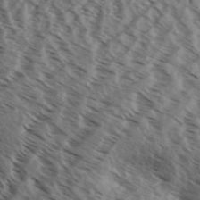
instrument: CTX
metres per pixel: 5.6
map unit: Aa
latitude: 32.2145
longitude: -139.3859
